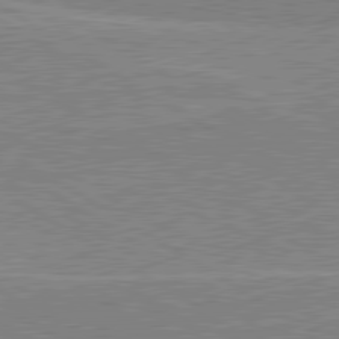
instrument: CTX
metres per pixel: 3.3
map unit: lApd
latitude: 80.6301
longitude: 123.5588
